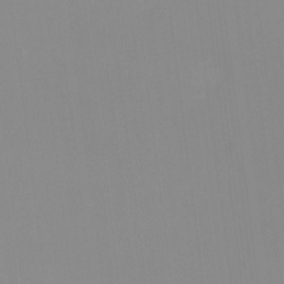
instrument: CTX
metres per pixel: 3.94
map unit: HNhu
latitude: -0.8786
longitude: -5.3482
